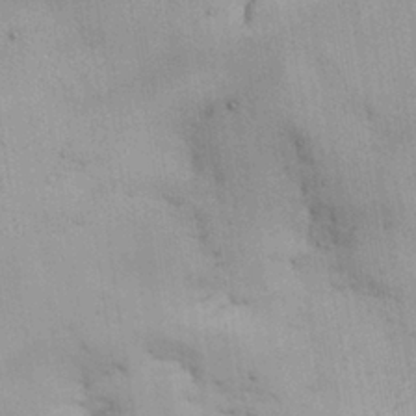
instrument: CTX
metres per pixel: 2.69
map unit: Nhu
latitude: 26.6491
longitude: -68.3845
